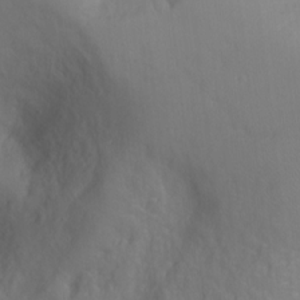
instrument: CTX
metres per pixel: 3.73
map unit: Ht
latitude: -2.5195
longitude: -33.6694
